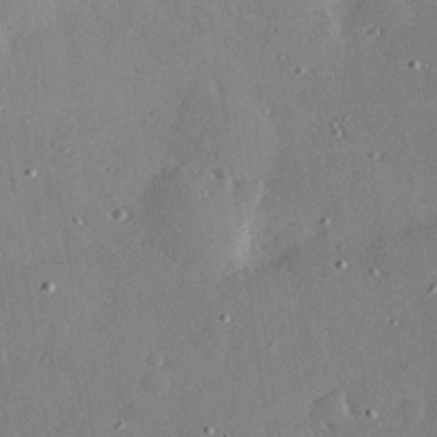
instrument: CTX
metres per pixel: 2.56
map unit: Hve
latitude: 26.6680
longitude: -93.2915
